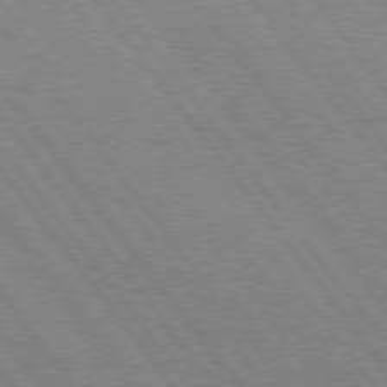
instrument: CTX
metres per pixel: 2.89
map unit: Hpe
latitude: 75.1592
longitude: -149.5560
